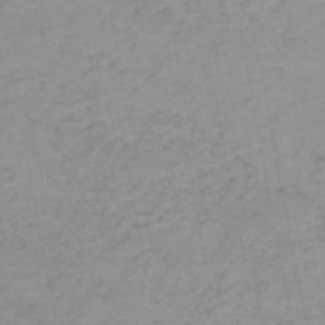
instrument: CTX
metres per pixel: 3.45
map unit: HNb
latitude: -51.5210
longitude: -52.1200
